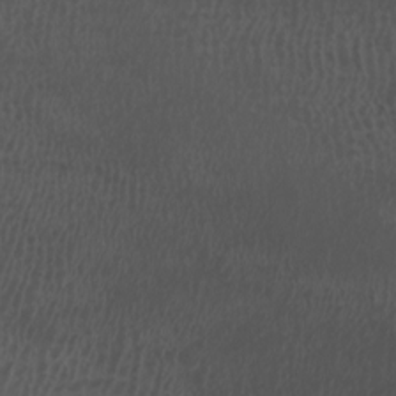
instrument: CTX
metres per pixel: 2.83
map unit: Nhu
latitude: -6.8408
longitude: -91.5560
